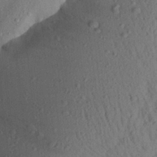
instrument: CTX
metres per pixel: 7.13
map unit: Aa
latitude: 22.9136
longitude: -147.7828
